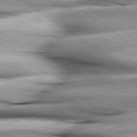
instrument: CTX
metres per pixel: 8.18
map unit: lApd
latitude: 79.5938
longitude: -141.0269
